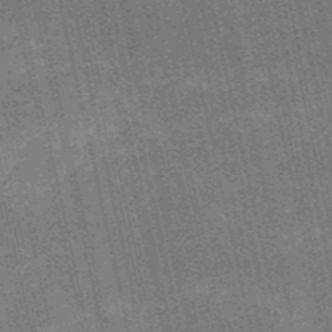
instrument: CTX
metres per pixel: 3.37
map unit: HNb
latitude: -51.9178
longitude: -41.4426
